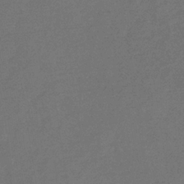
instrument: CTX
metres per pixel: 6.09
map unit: eHb
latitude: -34.3684
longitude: 75.2187
